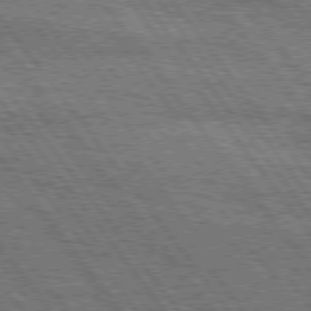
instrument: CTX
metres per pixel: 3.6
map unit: Hpe
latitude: 75.4238
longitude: -152.5735
